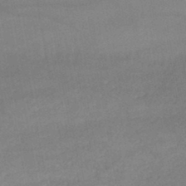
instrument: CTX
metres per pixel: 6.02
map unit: lHb
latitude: -45.6344
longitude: 61.7667
